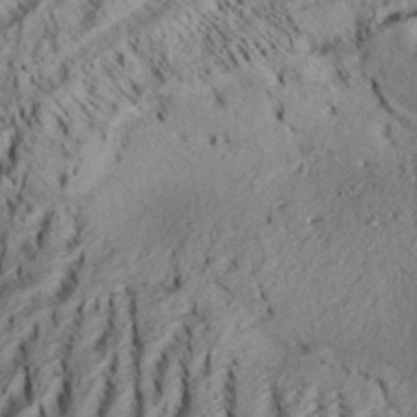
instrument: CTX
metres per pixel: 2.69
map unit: Aa
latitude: 33.6505
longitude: -137.2348
